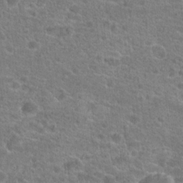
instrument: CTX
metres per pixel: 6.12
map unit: Hto
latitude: 20.6113
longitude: -43.1781
